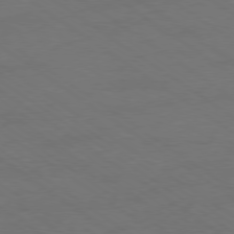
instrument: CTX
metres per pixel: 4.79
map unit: Ap
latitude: -79.5210
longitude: -53.4993
